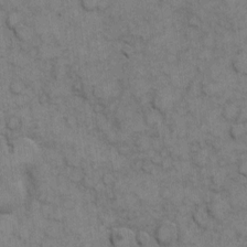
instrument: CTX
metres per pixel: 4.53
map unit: eHh
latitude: 7.1403
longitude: -65.3860
